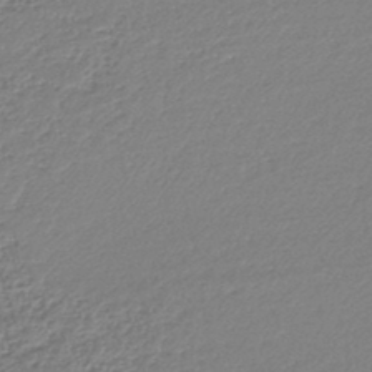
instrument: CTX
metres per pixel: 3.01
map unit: lHb
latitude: -44.9353
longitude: 73.6911
